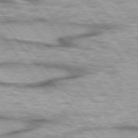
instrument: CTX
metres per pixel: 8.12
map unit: lApd
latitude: 75.0270
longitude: -49.0269
